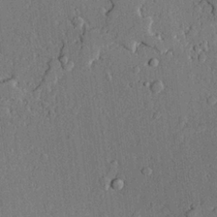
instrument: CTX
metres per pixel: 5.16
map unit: lAvf
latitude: 24.8569
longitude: -111.1025
